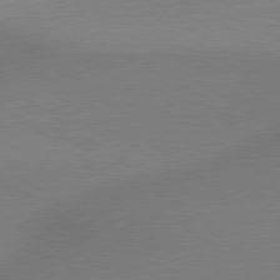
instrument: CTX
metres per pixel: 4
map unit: lApd
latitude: 79.3482
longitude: 178.5762
